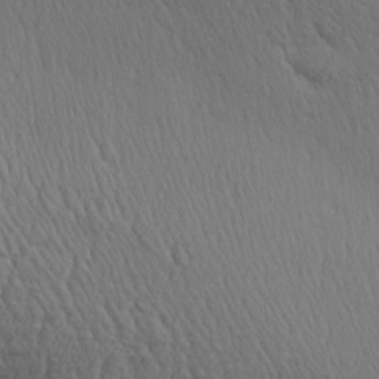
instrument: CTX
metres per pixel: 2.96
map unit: Aa
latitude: 27.4804
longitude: -138.3278
